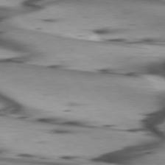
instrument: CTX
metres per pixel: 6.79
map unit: lApd
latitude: 75.9150
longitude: -65.0647
